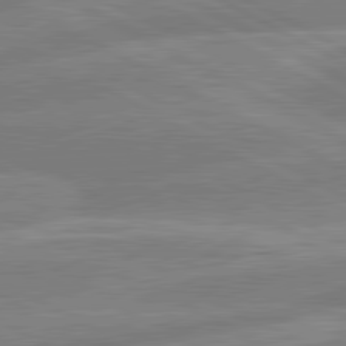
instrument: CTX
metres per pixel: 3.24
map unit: lApd
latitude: 81.0269
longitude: -168.1578
